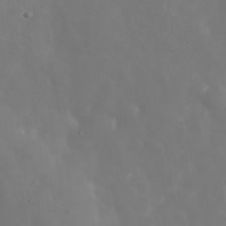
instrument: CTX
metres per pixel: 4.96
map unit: Nhe
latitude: -36.8786
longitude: -90.9514
